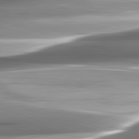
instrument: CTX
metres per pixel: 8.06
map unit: lApd
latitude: 82.5923
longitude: -140.5356
